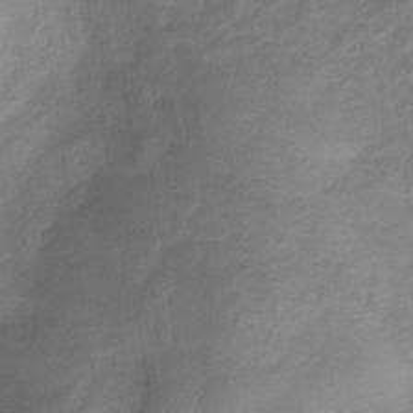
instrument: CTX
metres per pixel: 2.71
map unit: HNb
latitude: -32.9353
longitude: 59.5210
